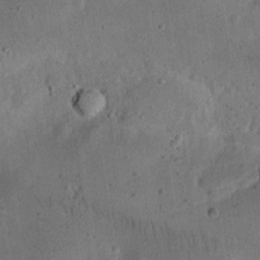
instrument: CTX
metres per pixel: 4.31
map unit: eHh
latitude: 23.1025
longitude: -68.6680
